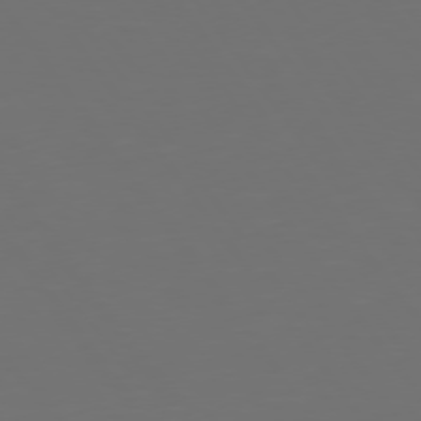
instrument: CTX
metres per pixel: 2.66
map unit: Hpe
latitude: 75.0836
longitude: -124.4601
